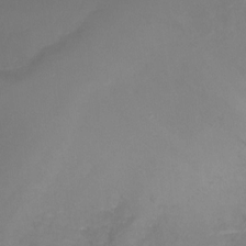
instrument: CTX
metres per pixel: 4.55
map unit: Ht
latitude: 1.1592
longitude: -34.6112
